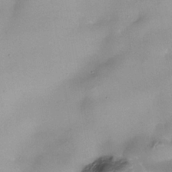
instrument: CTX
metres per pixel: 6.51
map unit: Nhe
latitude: -37.8422
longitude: -119.0836
